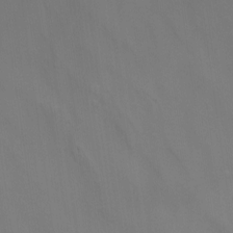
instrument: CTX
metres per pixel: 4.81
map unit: Nhu
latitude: -14.6330
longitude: -58.1767
